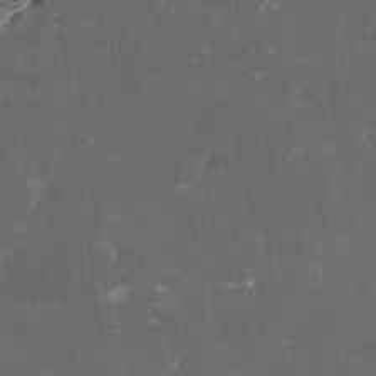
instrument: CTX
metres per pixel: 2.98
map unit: HNhu
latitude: 1.5749
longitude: -3.5560
